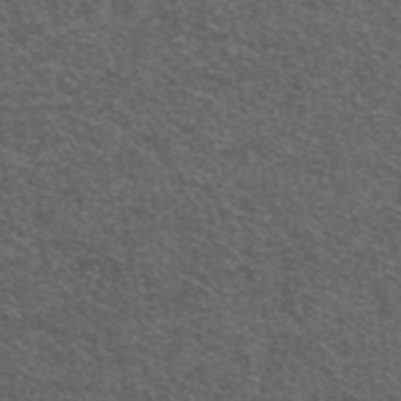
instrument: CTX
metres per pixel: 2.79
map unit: ANa
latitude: 42.0255
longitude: 25.9178
